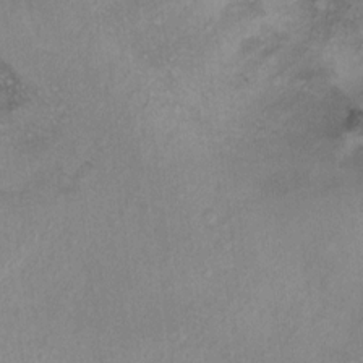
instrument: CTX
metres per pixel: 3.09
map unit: Ht
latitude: 12.1956
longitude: -39.3293
